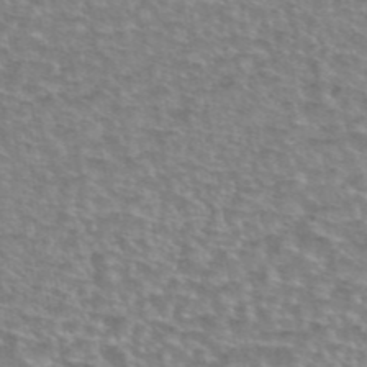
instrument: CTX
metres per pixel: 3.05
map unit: eAb
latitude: 44.7813
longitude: 106.5196
